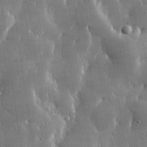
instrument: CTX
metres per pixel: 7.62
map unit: lHvf
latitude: 31.1592
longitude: -92.2522
